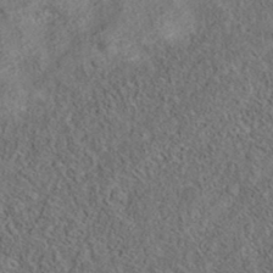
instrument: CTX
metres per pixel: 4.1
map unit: eAb
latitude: 36.1956
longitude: 113.4077
